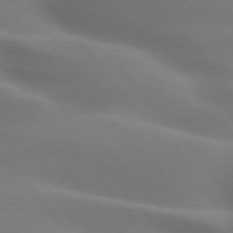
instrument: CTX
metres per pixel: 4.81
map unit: lApd
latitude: 75.6127
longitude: -60.8002
